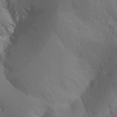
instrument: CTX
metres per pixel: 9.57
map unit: Aa
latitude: -13.2943
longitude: -67.9717
